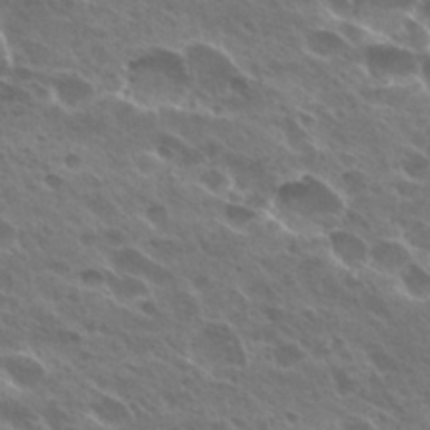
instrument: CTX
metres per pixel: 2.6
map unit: Hto
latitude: 28.1767
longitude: -41.4237
